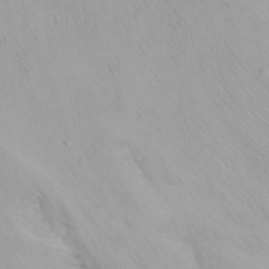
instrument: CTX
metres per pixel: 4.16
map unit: Nhu
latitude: -12.5952
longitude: -61.4804
